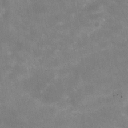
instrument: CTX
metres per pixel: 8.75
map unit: Hve
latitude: -30.8030
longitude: 93.8422
